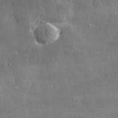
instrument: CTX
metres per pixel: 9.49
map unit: lHvf
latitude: 31.5749
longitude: -91.1025
